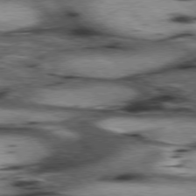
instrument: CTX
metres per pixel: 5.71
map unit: lApd
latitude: 77.0836
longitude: -49.8772
